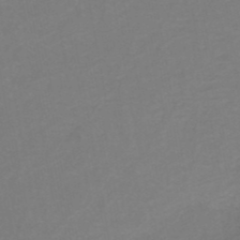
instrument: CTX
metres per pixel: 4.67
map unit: HNb
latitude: -50.2550
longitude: -50.5167
